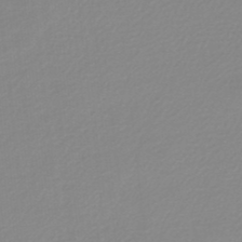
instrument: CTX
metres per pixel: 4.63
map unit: lHb
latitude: -48.0472
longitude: 65.7478
